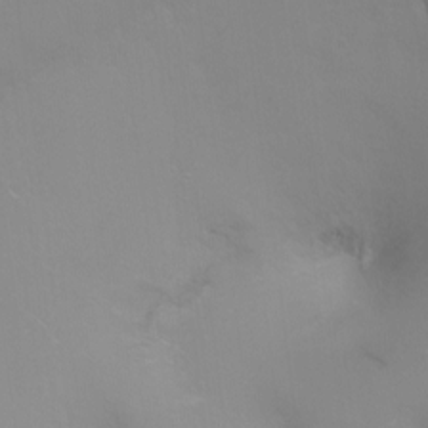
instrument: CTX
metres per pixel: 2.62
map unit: Ht
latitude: -8.2739
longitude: -34.9891
